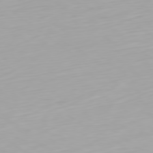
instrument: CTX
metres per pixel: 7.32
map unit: Ap
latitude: -79.8611
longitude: -68.0255
